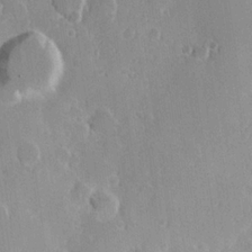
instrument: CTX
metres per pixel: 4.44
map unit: Hve
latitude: 23.4804
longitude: 146.8030
